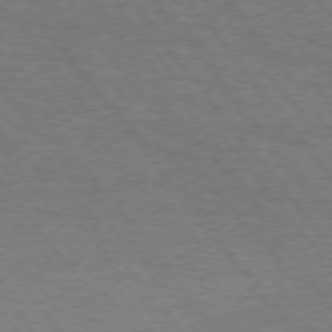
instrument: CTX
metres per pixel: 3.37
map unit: Hpe
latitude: 75.0270
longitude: -151.2915
